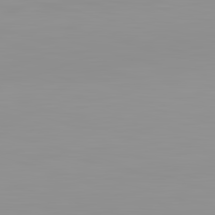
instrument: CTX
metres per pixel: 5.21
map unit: lApd
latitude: 83.2159
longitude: -133.8205
